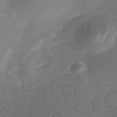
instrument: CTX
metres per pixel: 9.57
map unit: Nhe
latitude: -35.5966
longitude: -90.4412
